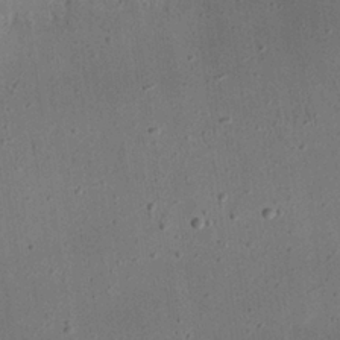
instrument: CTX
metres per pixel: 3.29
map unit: eHh
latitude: 24.2900
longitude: -68.7813
